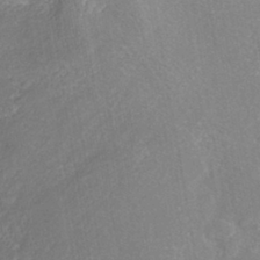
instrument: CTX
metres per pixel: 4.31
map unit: Nhe
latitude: -42.1794
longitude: -110.3656
